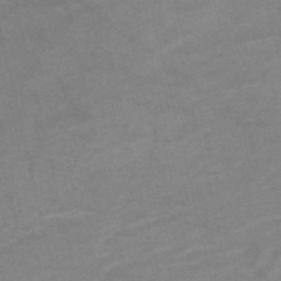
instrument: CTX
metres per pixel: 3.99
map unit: HNb
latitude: -54.0661
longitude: -47.4994
